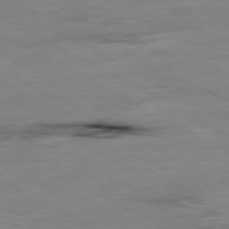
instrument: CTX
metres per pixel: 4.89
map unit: Ap
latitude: -80.3495
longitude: -77.1025
